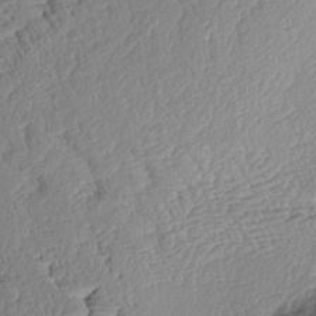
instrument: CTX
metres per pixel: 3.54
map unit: Aa
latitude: 8.5546
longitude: -133.6883
